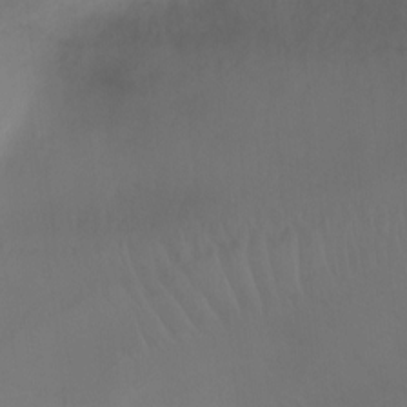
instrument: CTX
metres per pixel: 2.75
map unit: Ht
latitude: 2.3656
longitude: -22.9325
